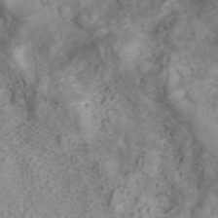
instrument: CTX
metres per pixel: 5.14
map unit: ANa
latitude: 41.6882
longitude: 16.5385
